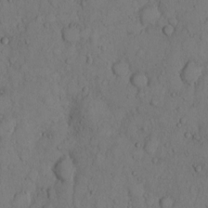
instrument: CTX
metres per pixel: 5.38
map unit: Hto
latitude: 8.9514
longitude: -57.6882
